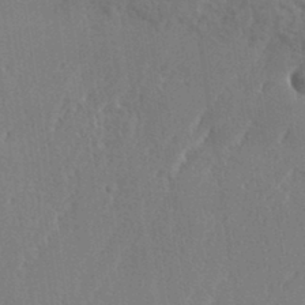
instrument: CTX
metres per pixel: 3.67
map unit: eHh
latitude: 34.3089
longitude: -133.3293
